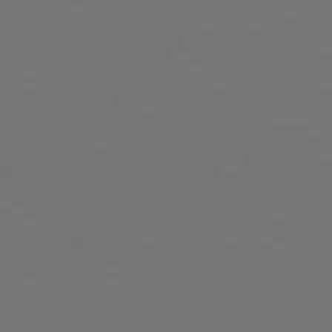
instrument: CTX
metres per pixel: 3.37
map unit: Hpe
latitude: 78.2145
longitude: -175.1592
